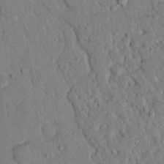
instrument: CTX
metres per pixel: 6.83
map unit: eHh
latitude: 25.2914
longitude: -80.2333
